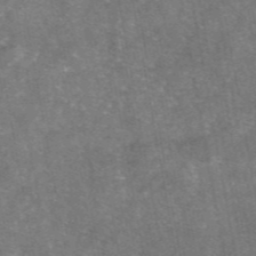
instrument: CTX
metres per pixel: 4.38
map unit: eAb
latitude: 46.4223
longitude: 120.7652
